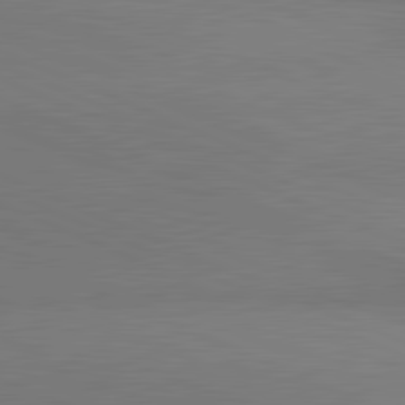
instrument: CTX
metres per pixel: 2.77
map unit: lApd
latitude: 81.7639
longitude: 149.8045
